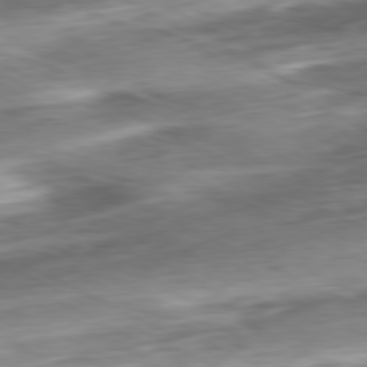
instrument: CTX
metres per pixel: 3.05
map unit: Ap
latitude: -80.9164
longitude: -70.0633
